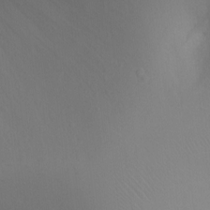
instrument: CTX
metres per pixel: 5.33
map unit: Ht
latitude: -2.6329
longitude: -24.2900
